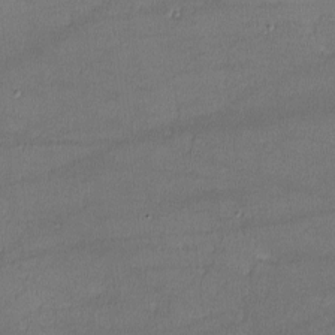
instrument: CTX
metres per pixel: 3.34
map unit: lHvf
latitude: -10.9731
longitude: -100.9703
